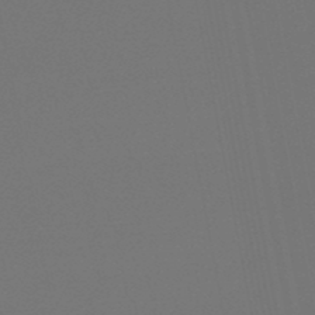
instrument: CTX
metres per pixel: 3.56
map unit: lHb
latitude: -47.8800
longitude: 69.3509
